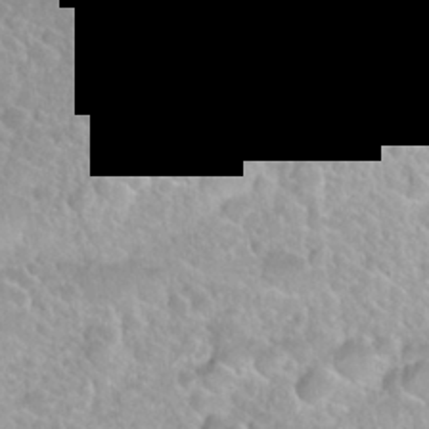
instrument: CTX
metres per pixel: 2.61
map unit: Nhu
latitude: 27.8961
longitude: -52.6302
